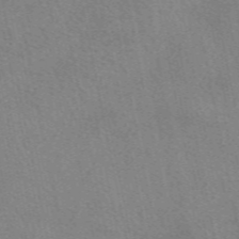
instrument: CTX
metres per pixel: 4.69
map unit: eAb
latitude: 50.2144
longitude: 116.5006
